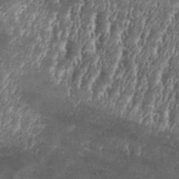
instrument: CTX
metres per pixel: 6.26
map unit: Aa
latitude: 34.0633
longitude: -135.5749
